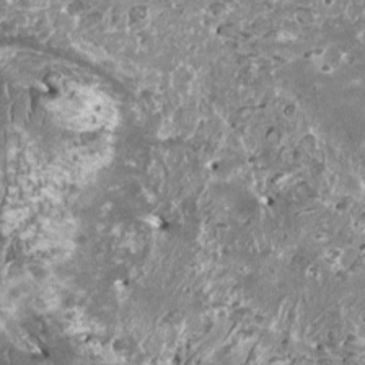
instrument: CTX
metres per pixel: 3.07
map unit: HNhu
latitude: 0.2900
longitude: 6.1417
